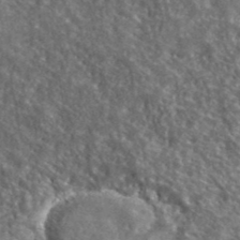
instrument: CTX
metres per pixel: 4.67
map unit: lHvf
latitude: 40.7057
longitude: -89.3860
